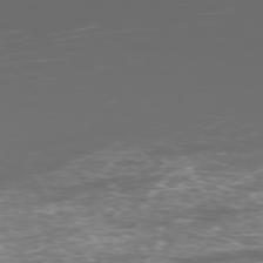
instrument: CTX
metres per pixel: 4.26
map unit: Ap
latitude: -76.6707
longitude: -68.5168
